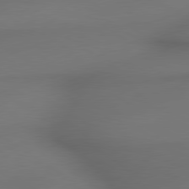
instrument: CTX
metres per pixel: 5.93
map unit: lApd
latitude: 79.5749
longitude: -174.8002
